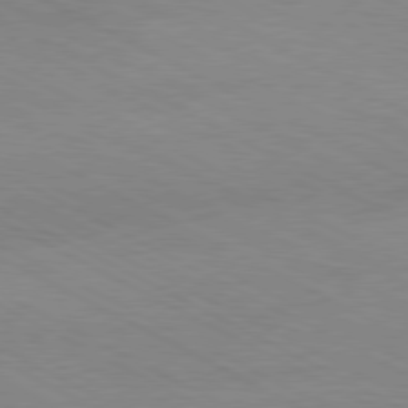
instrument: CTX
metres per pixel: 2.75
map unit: Hpe
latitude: -81.1431
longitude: 17.6722
